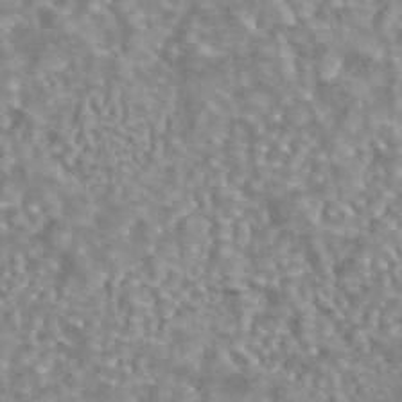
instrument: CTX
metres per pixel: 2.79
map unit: eAb
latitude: 44.0255
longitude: 107.2187
